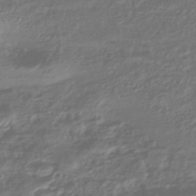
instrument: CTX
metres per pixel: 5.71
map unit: HNhu
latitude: -45.0486
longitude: 98.0850
